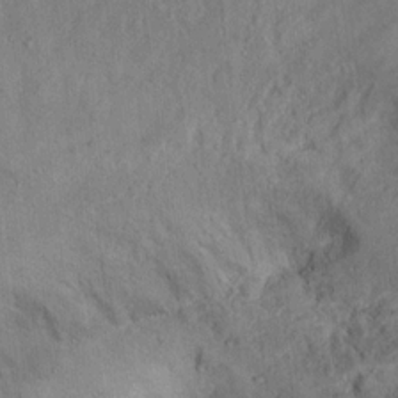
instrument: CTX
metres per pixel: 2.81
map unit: Ht
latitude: 14.2334
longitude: -37.3860
